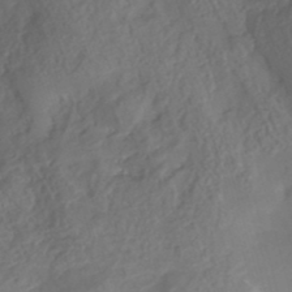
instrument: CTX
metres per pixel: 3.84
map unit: HNhu
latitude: -26.5951
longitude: 74.2551
